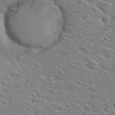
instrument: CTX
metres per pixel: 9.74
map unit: Hto
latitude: 26.9514
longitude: -45.4048
